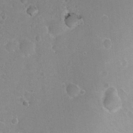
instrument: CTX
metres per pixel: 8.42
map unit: Nhu
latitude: 17.9528
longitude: -32.7624
